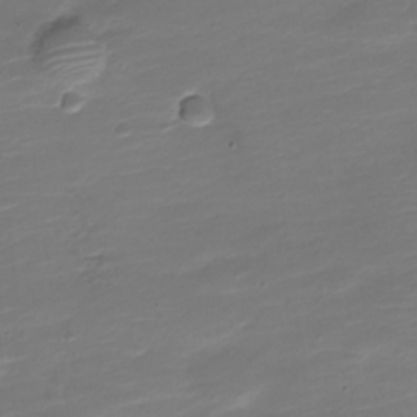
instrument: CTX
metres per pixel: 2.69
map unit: Nve
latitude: -21.3131
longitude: 105.5777
